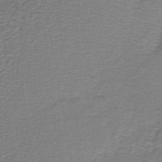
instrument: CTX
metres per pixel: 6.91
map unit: lHb
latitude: -40.3684
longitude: 61.8611
